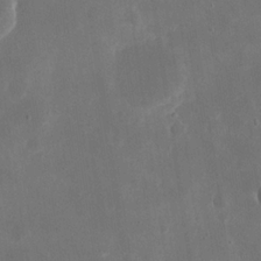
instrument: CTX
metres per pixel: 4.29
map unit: eHh
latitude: 20.4412
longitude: -67.5560
